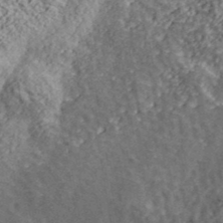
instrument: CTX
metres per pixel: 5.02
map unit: lHvf
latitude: 40.0255
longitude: -88.2523
